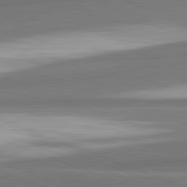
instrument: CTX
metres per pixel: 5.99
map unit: lApd
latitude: 82.3845
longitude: 160.4062
